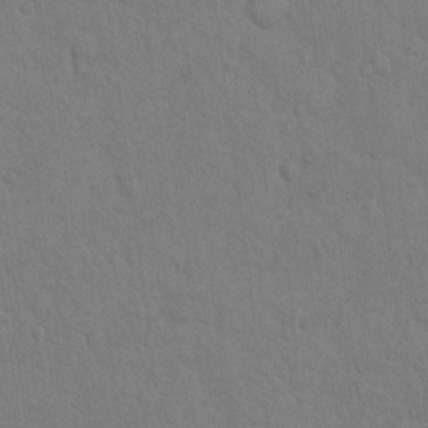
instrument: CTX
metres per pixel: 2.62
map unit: Hto
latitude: 8.5546
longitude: -61.1214
